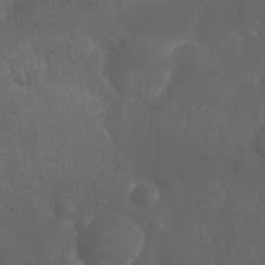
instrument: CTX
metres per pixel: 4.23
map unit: Nhu
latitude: 26.4790
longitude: -64.1956
